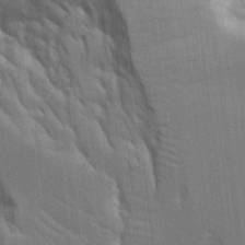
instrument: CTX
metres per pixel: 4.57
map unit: Aa
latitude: 11.0648
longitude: -125.9150
